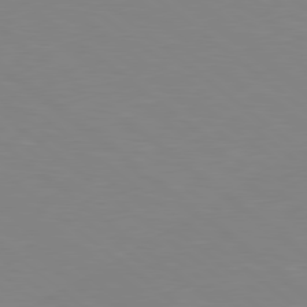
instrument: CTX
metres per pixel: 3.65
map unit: lApd
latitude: 79.1403
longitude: -176.8569
